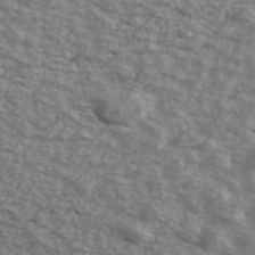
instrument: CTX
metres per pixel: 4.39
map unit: Ave
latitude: 40.6301
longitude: -109.3292
